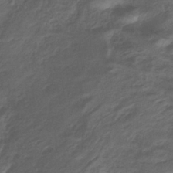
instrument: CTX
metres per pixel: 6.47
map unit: lHb
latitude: -36.6140
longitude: 71.8234
